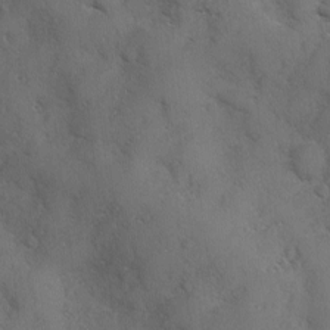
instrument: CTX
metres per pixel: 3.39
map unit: Ave
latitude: -0.1417
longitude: -111.9339
